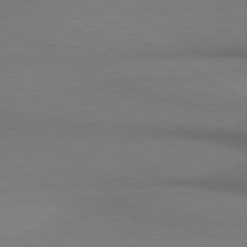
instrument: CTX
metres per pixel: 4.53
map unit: lApd
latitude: 80.5357
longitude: 156.0850
